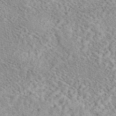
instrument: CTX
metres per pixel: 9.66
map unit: eAb
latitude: 44.5546
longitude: 115.6533
